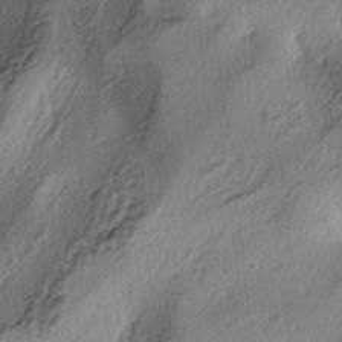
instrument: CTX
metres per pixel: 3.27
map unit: lAa
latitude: -4.2550
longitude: -124.2712
